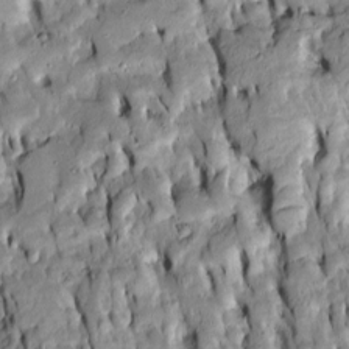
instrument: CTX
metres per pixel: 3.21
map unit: Htu
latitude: -8.0094
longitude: 144.7841
